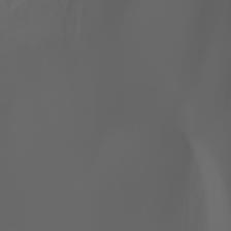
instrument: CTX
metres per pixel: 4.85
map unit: Ht
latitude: -3.4832
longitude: -61.4993
